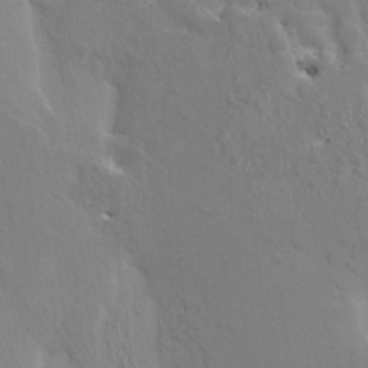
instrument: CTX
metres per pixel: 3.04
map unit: HNhu
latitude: 5.1214
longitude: 4.1983
